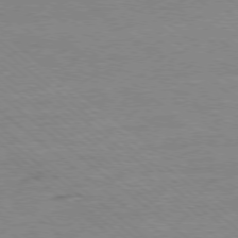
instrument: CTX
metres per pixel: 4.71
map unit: Ap
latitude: -77.9745
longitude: -83.4048
